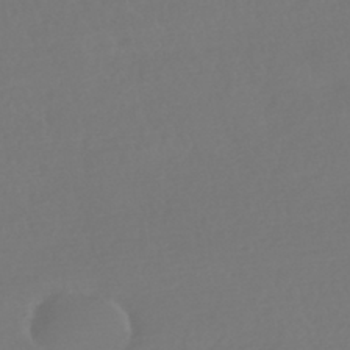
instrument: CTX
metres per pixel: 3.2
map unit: HNhu
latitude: -42.4062
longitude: 93.5021
